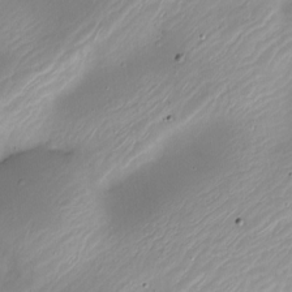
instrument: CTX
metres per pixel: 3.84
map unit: Nhe
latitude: -19.6155
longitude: 144.5574
